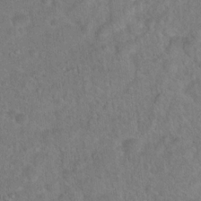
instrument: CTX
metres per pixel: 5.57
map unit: Hto
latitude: 17.0836
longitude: -40.7624
